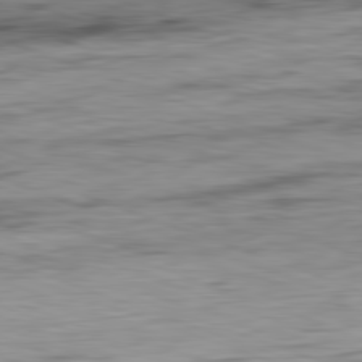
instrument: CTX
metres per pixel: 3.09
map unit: Ap
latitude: -81.8800
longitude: -78.9325
